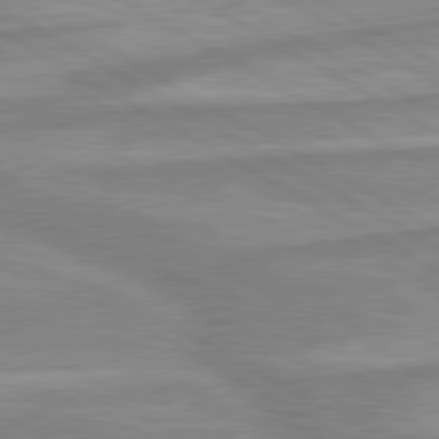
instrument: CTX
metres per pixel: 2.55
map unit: lApd
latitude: 80.1389
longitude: -173.5371
